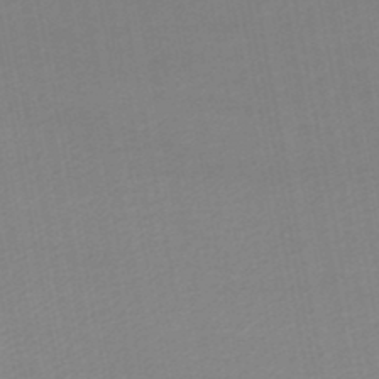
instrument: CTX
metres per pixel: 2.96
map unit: lHb
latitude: -47.0864
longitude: 58.2172
